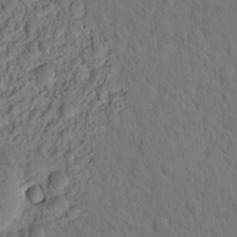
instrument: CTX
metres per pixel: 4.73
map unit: eHh
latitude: -2.1794
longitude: 17.6911
